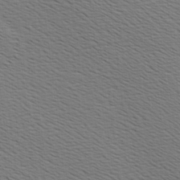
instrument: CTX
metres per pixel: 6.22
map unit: Hve
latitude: 2.8758
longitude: -125.5371
